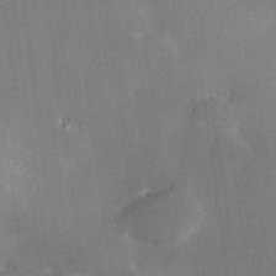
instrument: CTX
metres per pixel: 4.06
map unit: Hve
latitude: 28.5546
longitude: 144.9353
